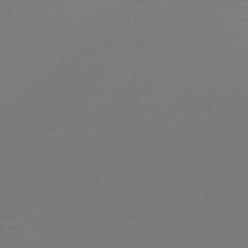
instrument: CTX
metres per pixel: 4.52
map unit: HNhu
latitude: -47.3887
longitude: 96.7085
